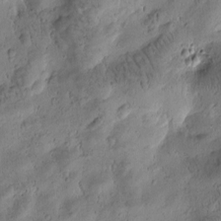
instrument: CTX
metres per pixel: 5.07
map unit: Htu
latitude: -2.8219
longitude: 171.2187
